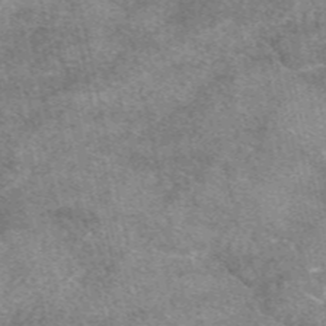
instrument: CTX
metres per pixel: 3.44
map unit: eAb
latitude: 48.7246
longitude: 122.2362
